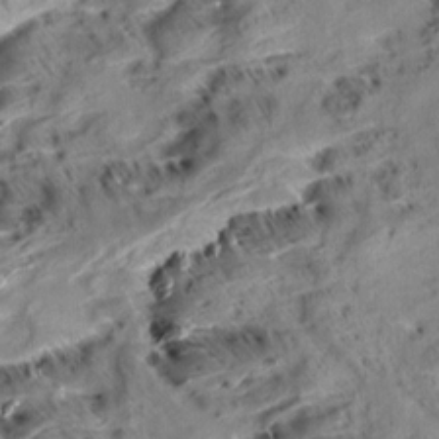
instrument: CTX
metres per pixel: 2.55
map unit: Aa
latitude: 9.9339
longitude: -140.7624
